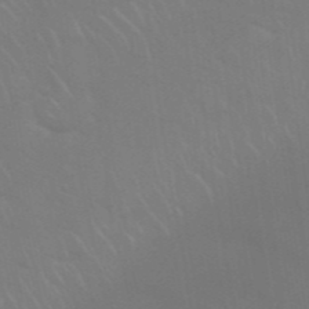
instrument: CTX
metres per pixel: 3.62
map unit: Nhu
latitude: 26.9514
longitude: -61.5371
